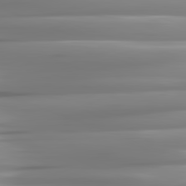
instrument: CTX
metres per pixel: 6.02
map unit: lApd
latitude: 81.9150
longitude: -142.7813
